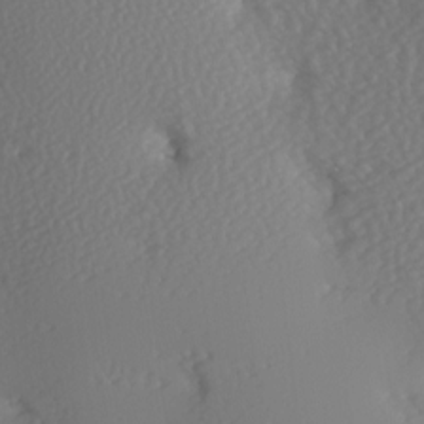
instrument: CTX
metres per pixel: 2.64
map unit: Hve
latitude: 2.8002
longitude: -120.8758
